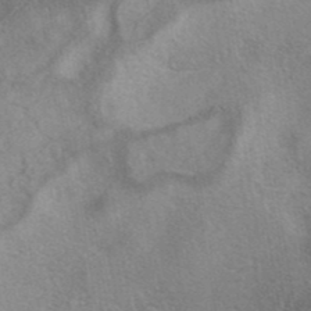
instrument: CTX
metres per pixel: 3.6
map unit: eAb
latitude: 40.9513
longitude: 103.1809
